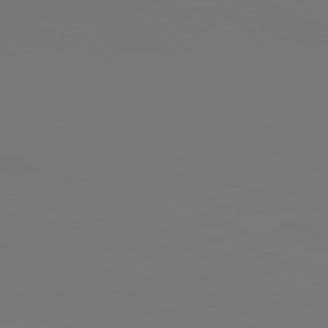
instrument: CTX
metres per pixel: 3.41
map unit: Hpe
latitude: 77.0458
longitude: -135.3481
